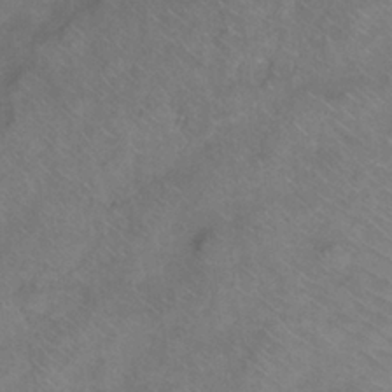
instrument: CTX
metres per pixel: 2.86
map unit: Ht
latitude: 0.5734
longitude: -33.1214
